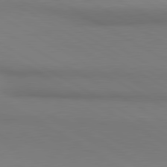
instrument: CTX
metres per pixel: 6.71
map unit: lApd
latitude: 80.6679
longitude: 147.0675
